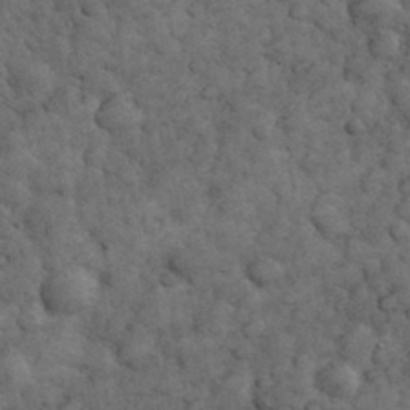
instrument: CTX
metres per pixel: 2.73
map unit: eHh
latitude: 33.1214
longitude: -67.9339
